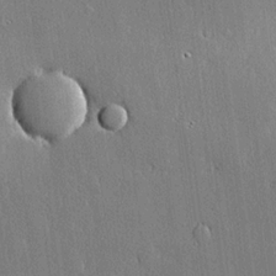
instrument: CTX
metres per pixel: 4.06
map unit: lHvf
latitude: 20.4790
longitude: 145.4077
